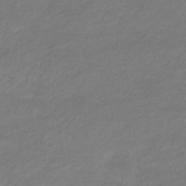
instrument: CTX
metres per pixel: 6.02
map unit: eHb
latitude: -32.2362
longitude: 68.1605
